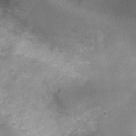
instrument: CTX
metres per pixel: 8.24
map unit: Nhu
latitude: 3.4426
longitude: -18.2522
